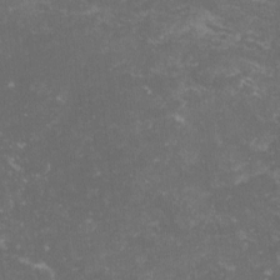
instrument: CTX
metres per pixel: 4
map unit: lHvf
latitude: -14.0661
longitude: -98.9702
